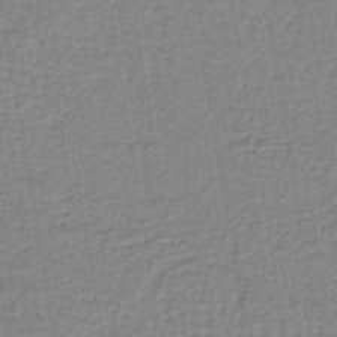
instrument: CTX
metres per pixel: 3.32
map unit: lHb
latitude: -40.2739
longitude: 60.8030
